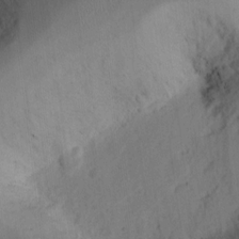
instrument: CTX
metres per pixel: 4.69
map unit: Ht
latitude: 10.1011
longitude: -74.6868
